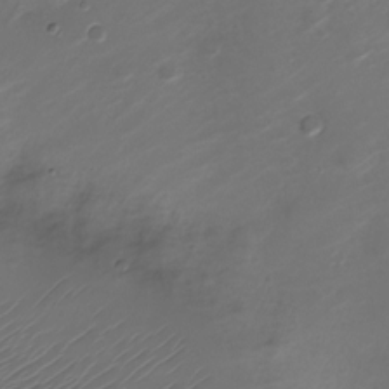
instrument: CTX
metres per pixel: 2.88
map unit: Nve
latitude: -20.5195
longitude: 106.3496
